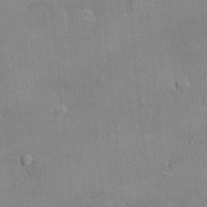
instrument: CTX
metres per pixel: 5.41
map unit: Ht
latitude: -2.5573
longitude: -14.7436
